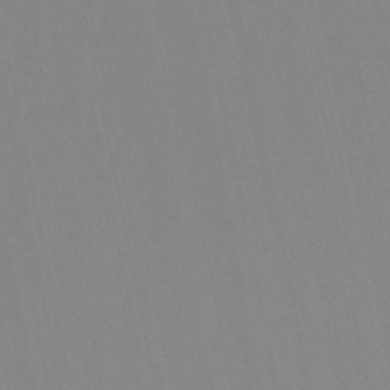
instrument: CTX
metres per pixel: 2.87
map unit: lHb
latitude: -49.1054
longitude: 70.2740
